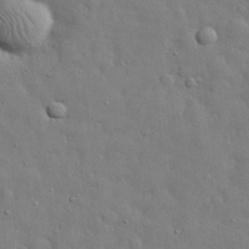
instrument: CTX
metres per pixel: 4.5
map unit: eHh
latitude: 29.8961
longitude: -75.8017
